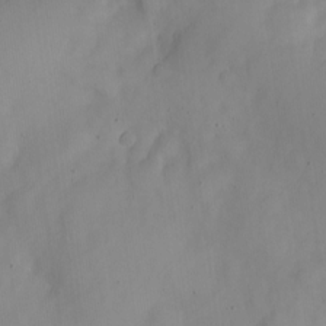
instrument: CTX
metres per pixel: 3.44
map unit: Nve
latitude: -22.9731
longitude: 106.7652
